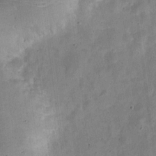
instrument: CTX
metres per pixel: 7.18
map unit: Nve
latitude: -25.7100
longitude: 105.9178
